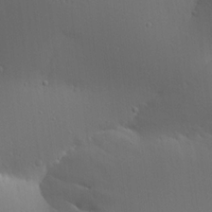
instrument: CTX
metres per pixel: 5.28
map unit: Aa
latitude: 18.3467
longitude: -141.9906
